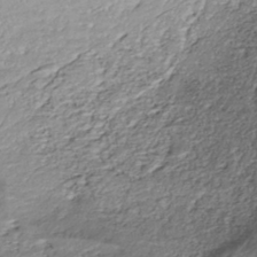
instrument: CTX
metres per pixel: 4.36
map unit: ANa
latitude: -42.8596
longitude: 109.3699
